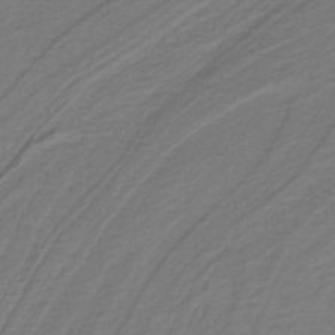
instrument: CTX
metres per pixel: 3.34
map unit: HNb
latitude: -39.0109
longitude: 53.4832
